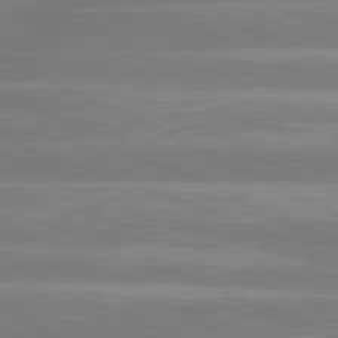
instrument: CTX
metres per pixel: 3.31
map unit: lApd
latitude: 81.1403
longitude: -135.2915
